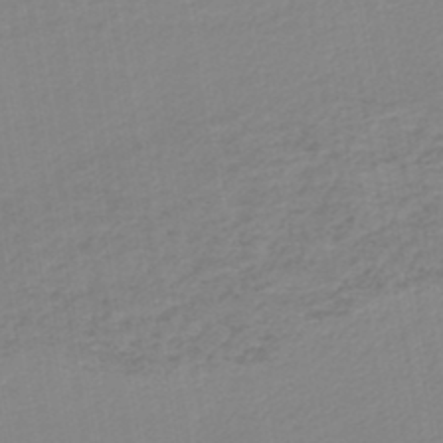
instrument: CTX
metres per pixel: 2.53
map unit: lHb
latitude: -44.8786
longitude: 73.9745
